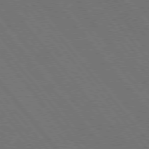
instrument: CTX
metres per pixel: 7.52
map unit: Hpe
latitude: 75.5938
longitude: -138.1011
